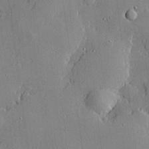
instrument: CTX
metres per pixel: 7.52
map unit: lHvf
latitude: 21.3860
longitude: 143.9178
